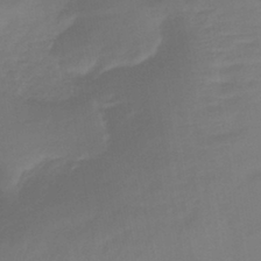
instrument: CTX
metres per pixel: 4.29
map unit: lHb
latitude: -41.5966
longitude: 77.4265
